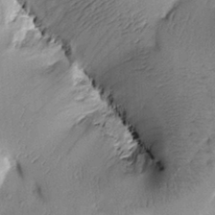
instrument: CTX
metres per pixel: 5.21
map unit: Htu
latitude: 0.0444
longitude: 173.5210
